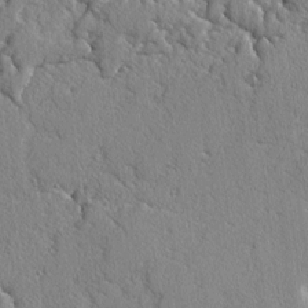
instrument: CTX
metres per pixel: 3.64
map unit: lAvf
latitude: -2.9919
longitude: -108.7813
